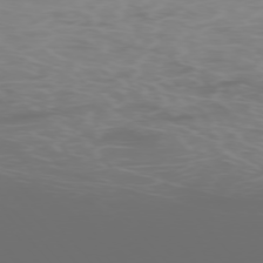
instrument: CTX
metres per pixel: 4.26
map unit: Ap
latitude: -76.5007
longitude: -74.0822
